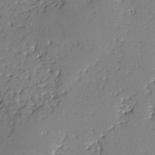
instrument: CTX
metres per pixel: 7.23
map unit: lAvf
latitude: -3.0675
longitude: -108.3467
